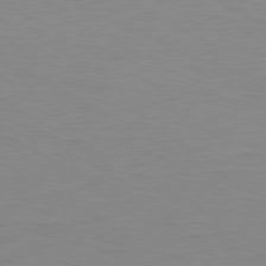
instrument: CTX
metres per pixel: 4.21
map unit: Ap
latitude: -80.5952
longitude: -51.7449
